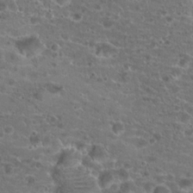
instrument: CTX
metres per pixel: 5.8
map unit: Hto
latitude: 19.1214
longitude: -41.2159
